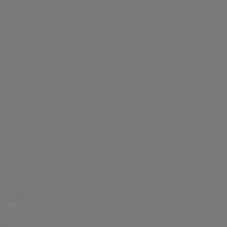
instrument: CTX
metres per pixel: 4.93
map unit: Hpe
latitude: 74.8569
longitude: -123.4426
